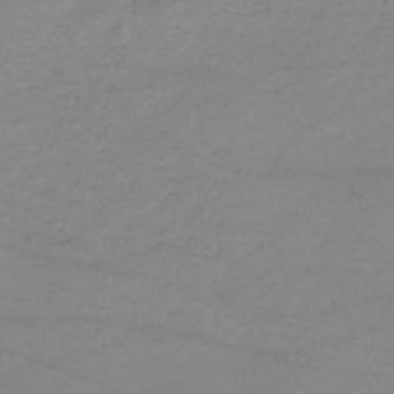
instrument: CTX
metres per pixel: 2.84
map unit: lHb
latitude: -33.9178
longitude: 70.2362
